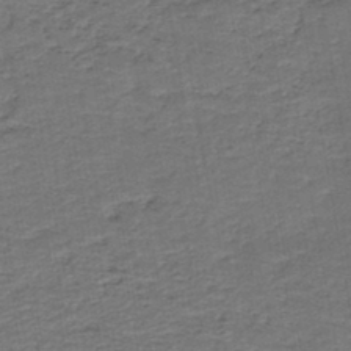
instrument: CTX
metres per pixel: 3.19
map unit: HNb
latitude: -43.1620
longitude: 51.0864
